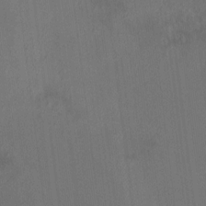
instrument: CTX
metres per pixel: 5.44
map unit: HNhu
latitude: 7.1592
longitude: 10.8030
